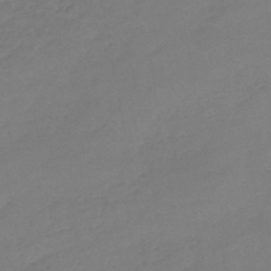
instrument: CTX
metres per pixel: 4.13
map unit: HNb
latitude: -45.5588
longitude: -35.6694
